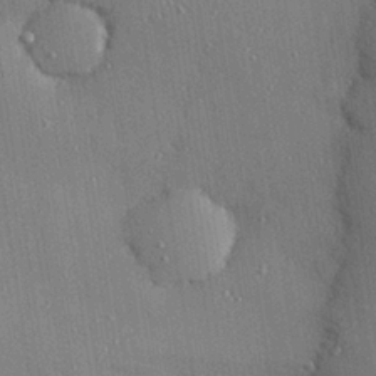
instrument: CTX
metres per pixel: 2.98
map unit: Hve
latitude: 27.4615
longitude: -90.2145
